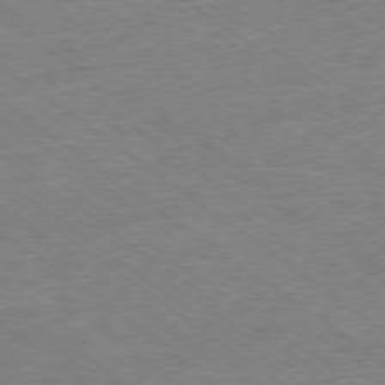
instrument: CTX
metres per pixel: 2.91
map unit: Ap
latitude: -78.9352
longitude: -49.1781
